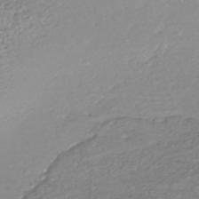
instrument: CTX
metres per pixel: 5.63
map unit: HNhu
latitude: -47.3320
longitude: 96.7274
